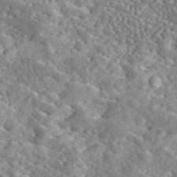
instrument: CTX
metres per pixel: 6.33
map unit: eAb
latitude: 45.2348
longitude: 128.5196
